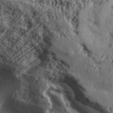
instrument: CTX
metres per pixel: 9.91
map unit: Aa
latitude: 32.2900
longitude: -134.8002
